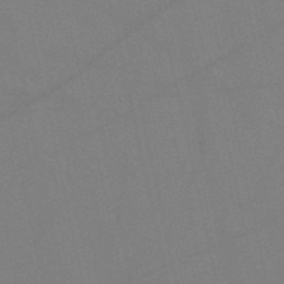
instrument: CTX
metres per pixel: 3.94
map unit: HNb
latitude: -53.6344
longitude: -42.2901
